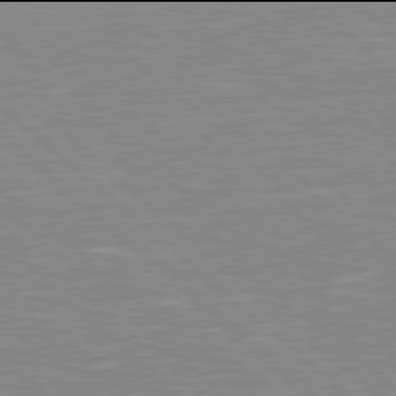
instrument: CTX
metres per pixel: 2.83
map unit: Hpe
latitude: 77.9906
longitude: -140.3278
